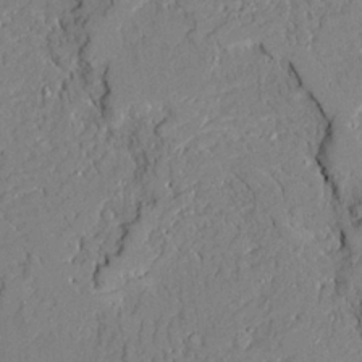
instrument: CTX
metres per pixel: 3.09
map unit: Ave
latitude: 21.8584
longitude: -128.4790
